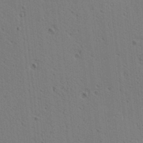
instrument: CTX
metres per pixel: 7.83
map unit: lAa
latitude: 12.8380
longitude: -108.2144
